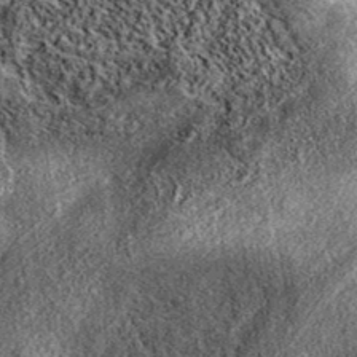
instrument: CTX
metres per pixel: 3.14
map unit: eAb
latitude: 38.4601
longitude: 107.7855
